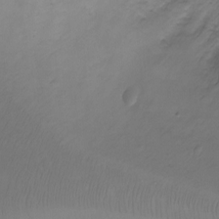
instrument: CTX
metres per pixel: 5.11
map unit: Ht
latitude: -3.7477
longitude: -28.9325
